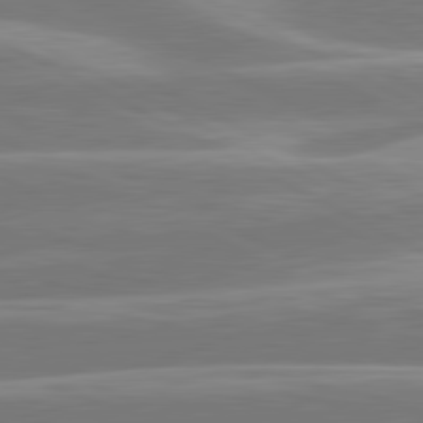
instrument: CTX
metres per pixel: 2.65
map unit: lApd
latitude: 81.0647
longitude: -129.1403
